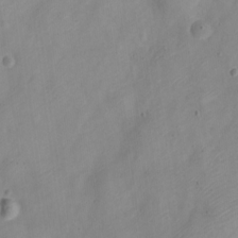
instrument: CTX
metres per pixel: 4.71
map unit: Nve
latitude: -22.5385
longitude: 106.8030
